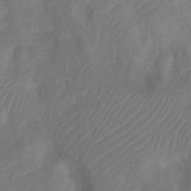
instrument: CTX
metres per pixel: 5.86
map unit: Ht
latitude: 2.7057
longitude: -27.0081
